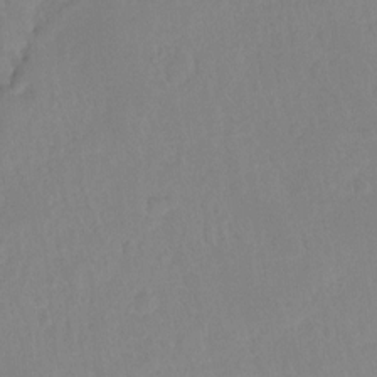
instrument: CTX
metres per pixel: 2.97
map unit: Hto
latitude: -10.6141
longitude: -37.1781
